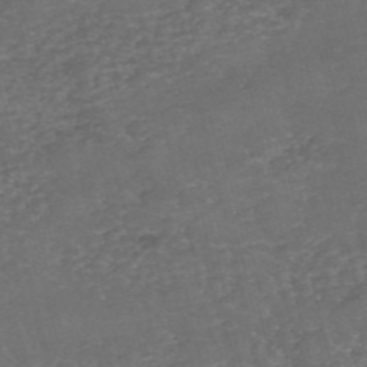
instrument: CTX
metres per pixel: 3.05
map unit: eHh
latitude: -54.8408
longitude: -90.2145
